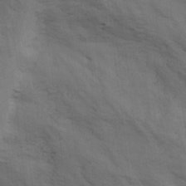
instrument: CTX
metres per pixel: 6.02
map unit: Ave
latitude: 17.3293
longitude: -129.1214
